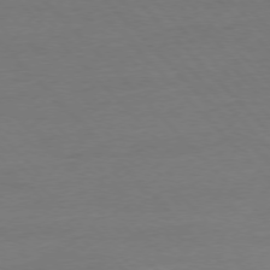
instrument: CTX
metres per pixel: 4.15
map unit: Ap
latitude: -77.0297
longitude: -92.9135
